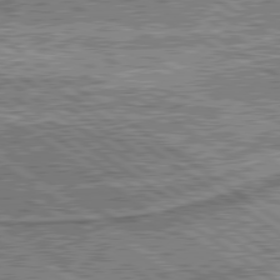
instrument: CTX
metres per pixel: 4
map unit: lApd
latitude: 80.0822
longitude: 173.9178
